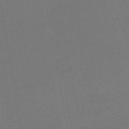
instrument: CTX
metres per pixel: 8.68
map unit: HNhu
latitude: -48.3873
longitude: 100.3684
